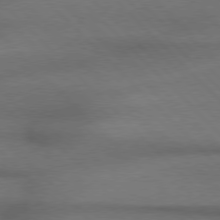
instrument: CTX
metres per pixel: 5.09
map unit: Hpe
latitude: 77.2348
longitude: -156.1577
